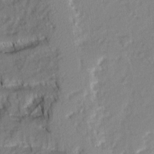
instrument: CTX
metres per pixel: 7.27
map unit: Ave
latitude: 1.4237
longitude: -109.9528
